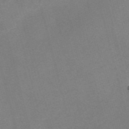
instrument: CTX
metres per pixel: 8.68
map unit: Nve
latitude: -57.8800
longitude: 64.4251
